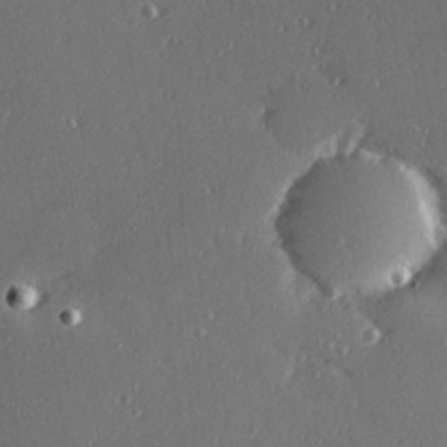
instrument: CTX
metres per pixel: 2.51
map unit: Hve
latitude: 27.4427
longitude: -90.9703
